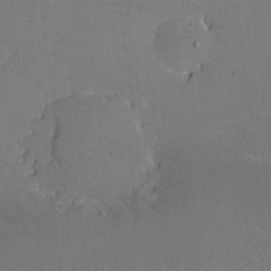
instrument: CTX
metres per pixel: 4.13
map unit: eHh
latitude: -5.1809
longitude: -82.7435
